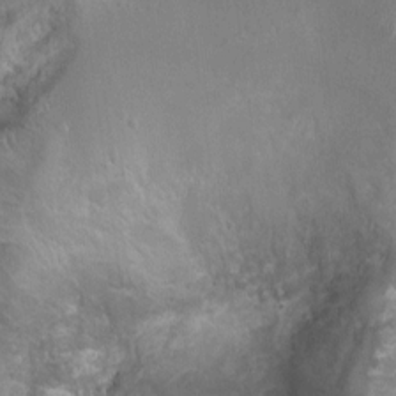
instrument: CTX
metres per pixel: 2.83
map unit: Ht
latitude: 3.4048
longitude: -19.5371
